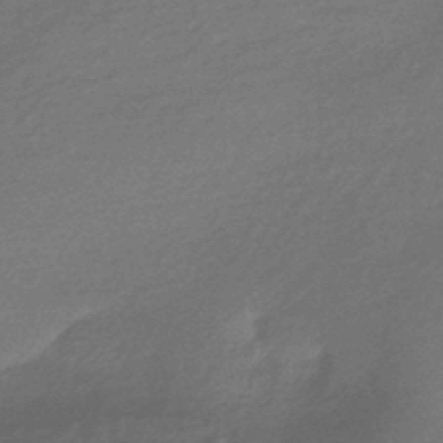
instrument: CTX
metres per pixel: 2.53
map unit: HNhu
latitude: -43.4454
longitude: 93.4454
